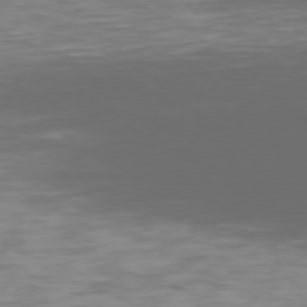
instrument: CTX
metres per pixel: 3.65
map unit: Hpe
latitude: 74.6302
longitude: -126.1011
